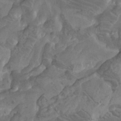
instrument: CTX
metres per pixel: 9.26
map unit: Htu
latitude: -8.2550
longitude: -65.0647
